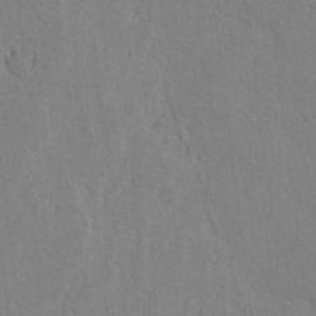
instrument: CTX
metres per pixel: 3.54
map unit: lAvf
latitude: -5.5021
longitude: -113.9339
